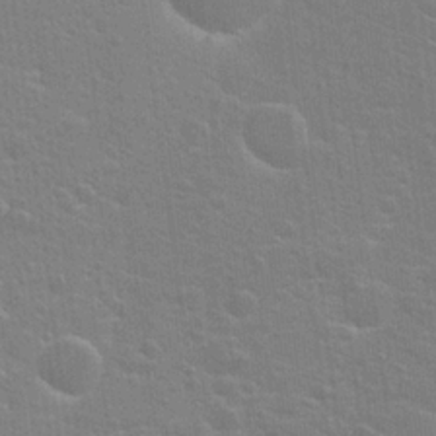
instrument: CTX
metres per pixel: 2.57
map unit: Hto
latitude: 20.4790
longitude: -39.8016
